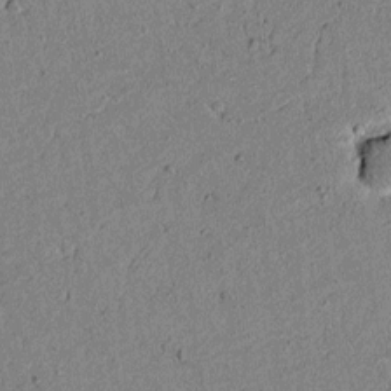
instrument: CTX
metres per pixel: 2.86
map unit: lAvf
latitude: 6.0444
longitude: 168.0283
